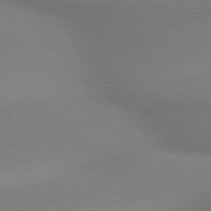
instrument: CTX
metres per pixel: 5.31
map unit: lApd
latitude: 79.1970
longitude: 179.6910
